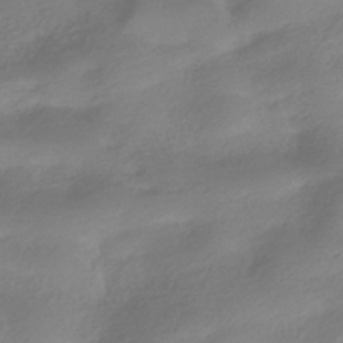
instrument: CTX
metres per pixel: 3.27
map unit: HNhu
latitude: -41.0108
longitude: 91.8801
